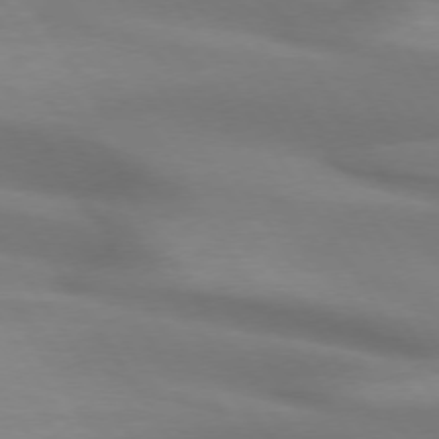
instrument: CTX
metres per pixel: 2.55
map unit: lApd
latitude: 74.0255
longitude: -50.3089
